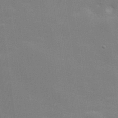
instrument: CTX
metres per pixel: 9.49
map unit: lHvf
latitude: 24.9135
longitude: 142.0283
